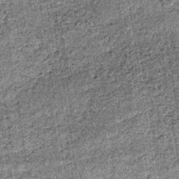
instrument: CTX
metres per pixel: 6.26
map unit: lHb
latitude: -38.9919
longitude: 67.3510
